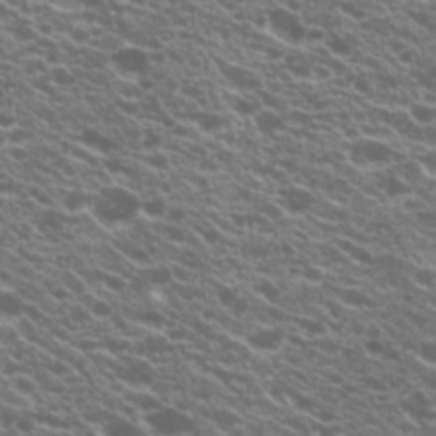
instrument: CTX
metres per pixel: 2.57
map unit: Hto
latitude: 20.9136
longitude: -35.1025
